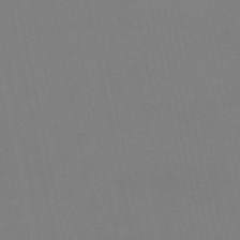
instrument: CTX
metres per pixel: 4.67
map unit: eHb
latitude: -50.3495
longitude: 68.3873
